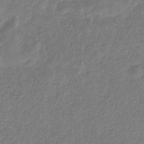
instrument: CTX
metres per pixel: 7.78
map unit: eHb
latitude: -31.2187
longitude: 67.3132
